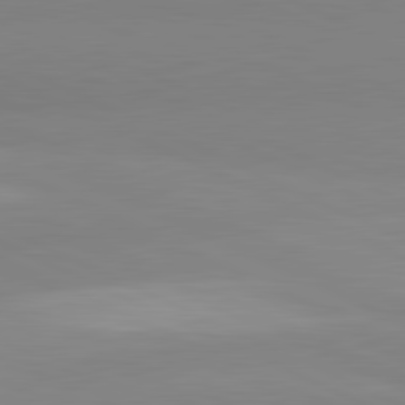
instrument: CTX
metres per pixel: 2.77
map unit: lApd
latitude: 81.8583
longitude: 179.3698
